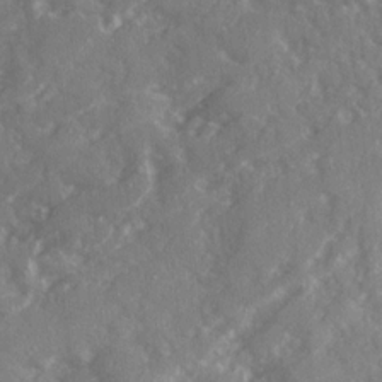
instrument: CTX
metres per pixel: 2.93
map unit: Ave
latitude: 19.6127
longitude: -130.3657
